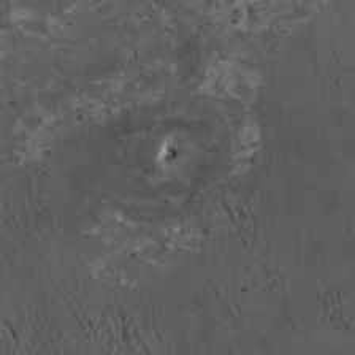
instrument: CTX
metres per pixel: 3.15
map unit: HNhu
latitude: 5.6505
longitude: 13.6533
